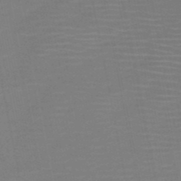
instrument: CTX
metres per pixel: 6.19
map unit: HNb
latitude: -51.5021
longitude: -48.0255
